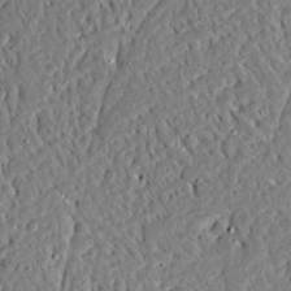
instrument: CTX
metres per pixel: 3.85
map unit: Ave
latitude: 13.1403
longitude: -139.4048
